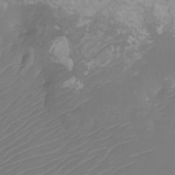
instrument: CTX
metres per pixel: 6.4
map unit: Nhu
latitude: -7.3320
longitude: -83.1970
